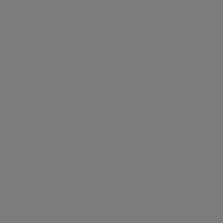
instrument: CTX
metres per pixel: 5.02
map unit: Hpe
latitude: 78.7624
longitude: -166.5734
